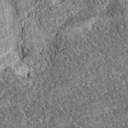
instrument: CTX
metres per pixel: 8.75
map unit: eAb
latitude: 37.8961
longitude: 111.8422
